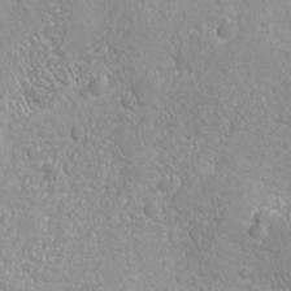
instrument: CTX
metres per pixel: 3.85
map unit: Ave
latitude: -10.5574
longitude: -120.8569
